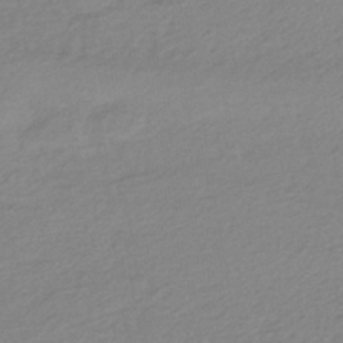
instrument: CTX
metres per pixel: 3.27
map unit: HNhu
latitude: -43.1431
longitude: 96.1795
